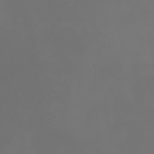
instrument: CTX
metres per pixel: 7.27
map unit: Nhu
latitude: -2.0472
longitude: -76.9702
